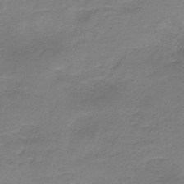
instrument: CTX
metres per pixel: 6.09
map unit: HNb
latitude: -35.4454
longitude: 53.6532
